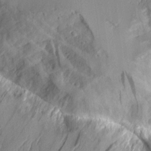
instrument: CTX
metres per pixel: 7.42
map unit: Aa
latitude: 9.0459
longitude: -127.8772
